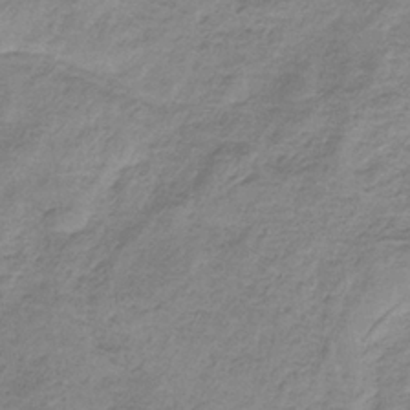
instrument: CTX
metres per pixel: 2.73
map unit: HNb
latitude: -33.5210
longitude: 60.3684
